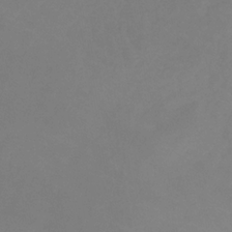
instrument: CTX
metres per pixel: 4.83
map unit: lHb
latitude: -31.1998
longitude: 66.4440
